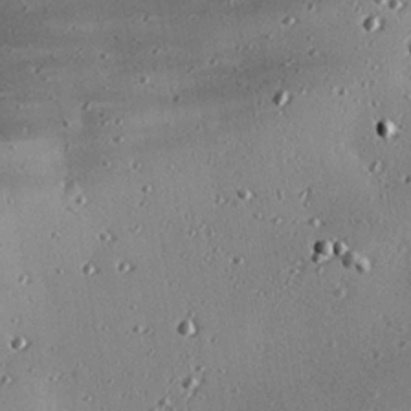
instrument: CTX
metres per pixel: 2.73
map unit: eHh
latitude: 23.8394
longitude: -90.3845
